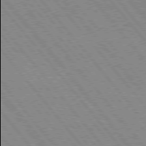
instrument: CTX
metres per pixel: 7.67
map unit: Hpe
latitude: 75.7828
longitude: -149.9906
